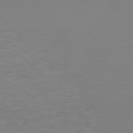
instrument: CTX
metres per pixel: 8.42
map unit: Hpe
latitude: 77.4615
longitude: -124.7246
